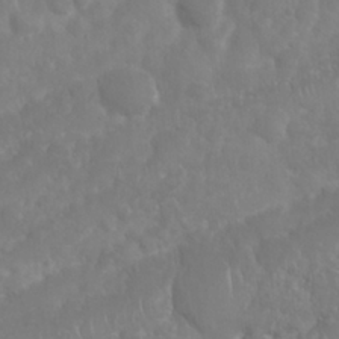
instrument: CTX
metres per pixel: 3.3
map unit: Nhu
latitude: 25.3670
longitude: -61.4048
